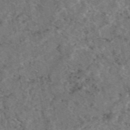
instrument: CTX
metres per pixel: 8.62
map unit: eAb
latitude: 47.6505
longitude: 111.7855
